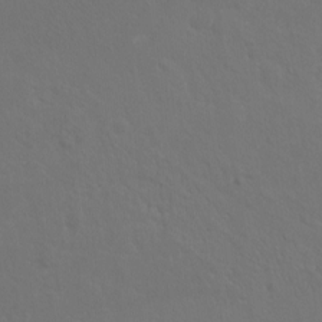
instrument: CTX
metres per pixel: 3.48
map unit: Hto
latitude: -7.7477
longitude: -46.5357
